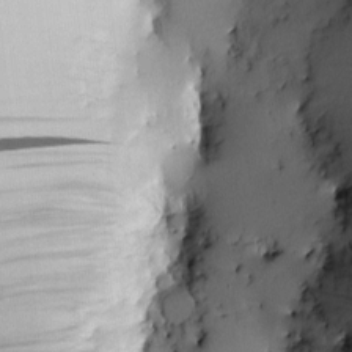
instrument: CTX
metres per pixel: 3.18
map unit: eHh
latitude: -0.9731
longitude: 15.5588
